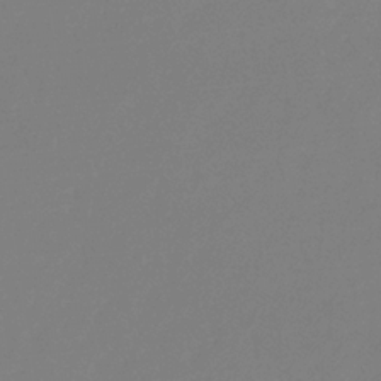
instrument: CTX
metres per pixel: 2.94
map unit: eHb
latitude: -31.0297
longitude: 72.5762
